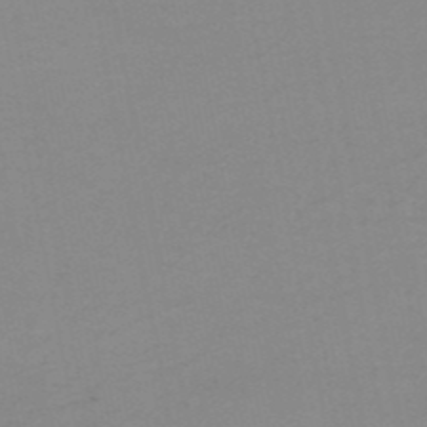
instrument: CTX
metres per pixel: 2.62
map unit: HNb
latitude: -51.2943
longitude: -52.6491
